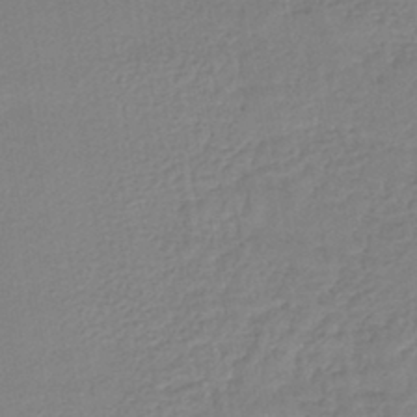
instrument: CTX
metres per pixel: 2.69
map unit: lHb
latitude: -42.2550
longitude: 73.9556
